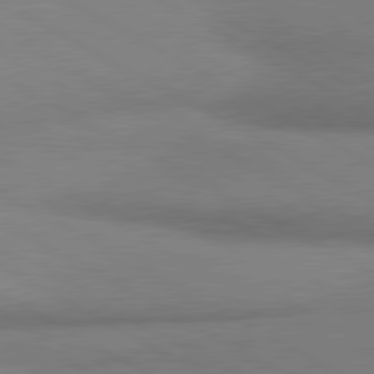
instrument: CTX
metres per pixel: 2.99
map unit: lApd
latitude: 80.5546
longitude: 165.9556
